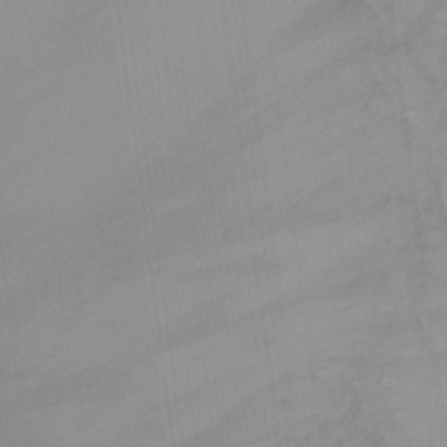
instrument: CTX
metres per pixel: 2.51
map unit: Ht
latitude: 5.2537
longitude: -28.7435
